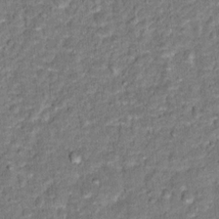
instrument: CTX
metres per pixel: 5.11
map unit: Hto
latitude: 15.3293
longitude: -38.5735
